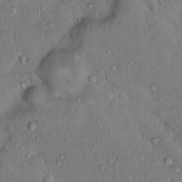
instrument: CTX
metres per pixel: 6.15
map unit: Nhu
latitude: 15.9339
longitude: -30.2523
